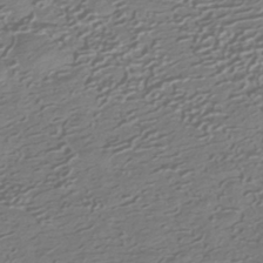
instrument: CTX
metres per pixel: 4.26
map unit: HNhu
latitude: -41.8611
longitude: 99.4076
